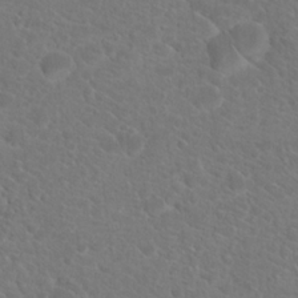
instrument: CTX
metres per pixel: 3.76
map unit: Hto
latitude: 18.8947
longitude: -37.1592
